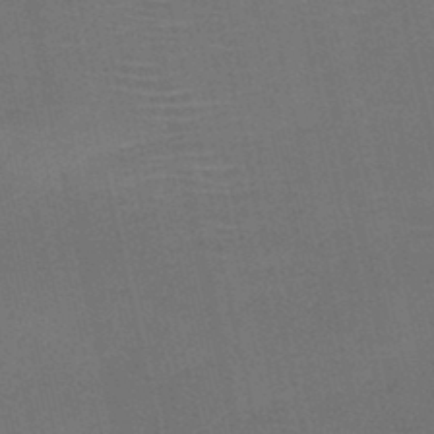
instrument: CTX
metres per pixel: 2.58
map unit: HNb
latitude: -47.3320
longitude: -41.5371
